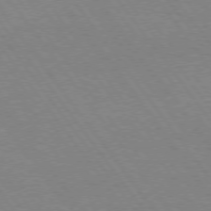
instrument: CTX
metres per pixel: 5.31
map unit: Hpe
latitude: 74.4979
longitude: -141.3859
